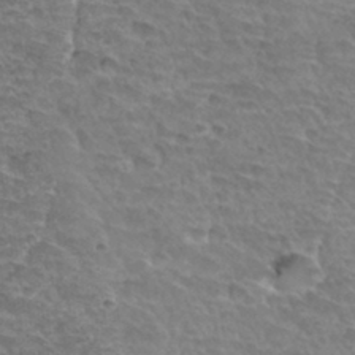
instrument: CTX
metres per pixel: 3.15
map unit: Hto
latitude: 34.1388
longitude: -44.6679
